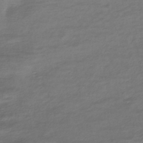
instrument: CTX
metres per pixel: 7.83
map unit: HNhu
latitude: -44.9164
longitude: 97.3132
